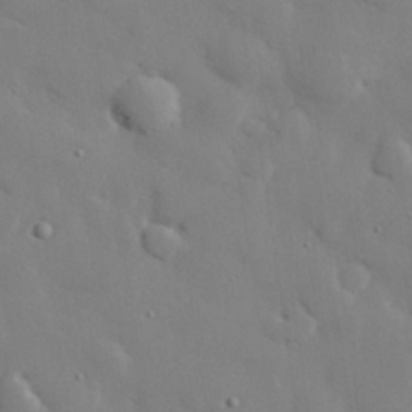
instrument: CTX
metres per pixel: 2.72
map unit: eHh
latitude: 28.5546
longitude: -81.7261
